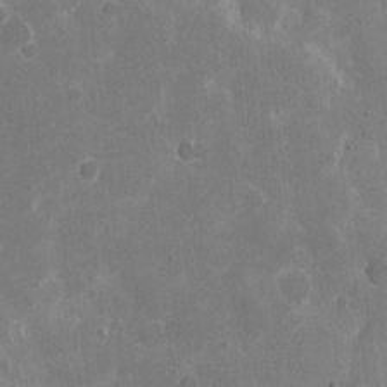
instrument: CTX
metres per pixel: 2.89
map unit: eHh
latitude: 6.2900
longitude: -67.0080
